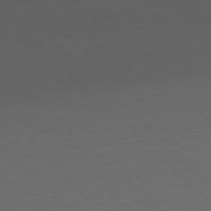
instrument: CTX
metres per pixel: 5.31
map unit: Ap
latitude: -77.2565
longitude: -92.1577
